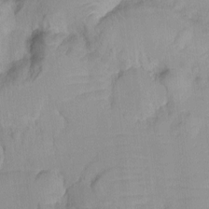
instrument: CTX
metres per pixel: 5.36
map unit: Ht
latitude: -6.3117
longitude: -21.5182
